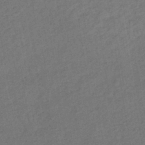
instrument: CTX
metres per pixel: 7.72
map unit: lHb
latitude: -39.8611
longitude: 72.8030
